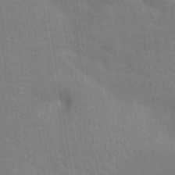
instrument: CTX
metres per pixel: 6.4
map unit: Nhu
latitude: -11.9556
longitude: -22.4223
